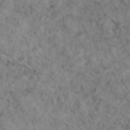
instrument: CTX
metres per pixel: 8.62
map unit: eAb
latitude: 44.7246
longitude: 114.6329
